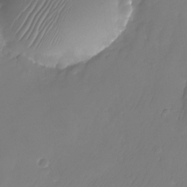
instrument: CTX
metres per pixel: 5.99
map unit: Nhu
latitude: -26.1227
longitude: -71.2348
